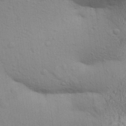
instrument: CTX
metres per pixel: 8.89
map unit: Aa
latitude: 30.2523
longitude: -147.1781
